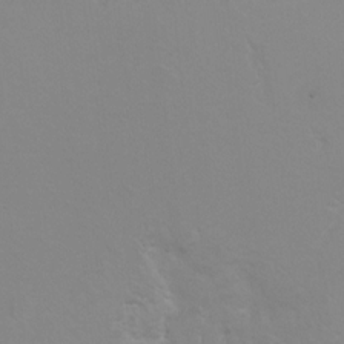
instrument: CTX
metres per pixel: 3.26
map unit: Hto
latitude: 7.1592
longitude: -31.0459
